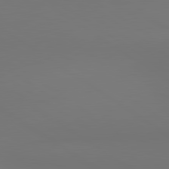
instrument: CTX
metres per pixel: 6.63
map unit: lApd
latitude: 80.9703
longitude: 152.8974
